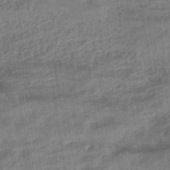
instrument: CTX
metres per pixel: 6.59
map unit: eHb
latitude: -43.9556
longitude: 84.8408
